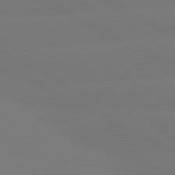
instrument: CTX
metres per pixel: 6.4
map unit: lApd
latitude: 81.0269
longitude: -156.3467
